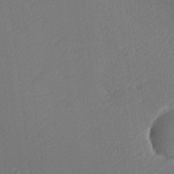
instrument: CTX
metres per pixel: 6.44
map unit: lHvf
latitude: 25.1025
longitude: 140.7652
